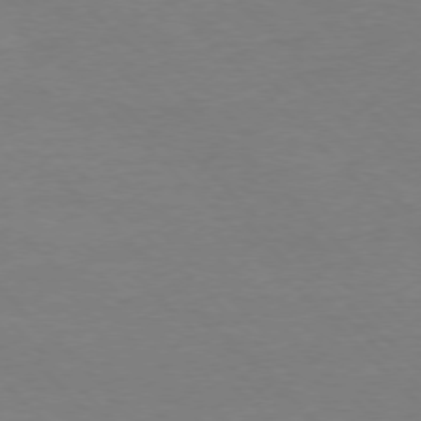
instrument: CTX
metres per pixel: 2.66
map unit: Ap
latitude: -77.4076
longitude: -92.5734
